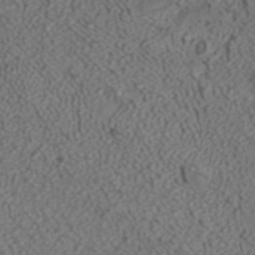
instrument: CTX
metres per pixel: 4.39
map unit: ANa
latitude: 40.8380
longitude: 23.4266
